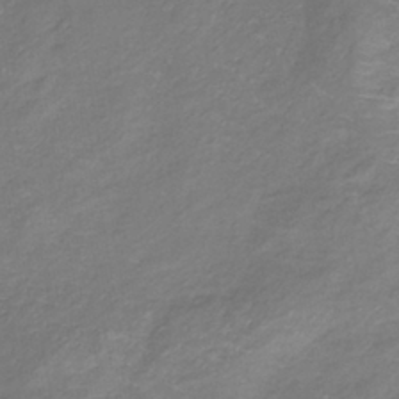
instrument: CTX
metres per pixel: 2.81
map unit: lHb
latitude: -37.5966
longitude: 72.8975
